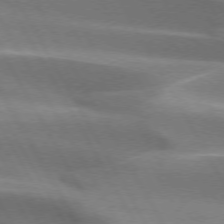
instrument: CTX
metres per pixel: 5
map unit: lApd
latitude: 73.4049
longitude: -51.0458
